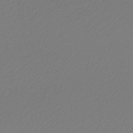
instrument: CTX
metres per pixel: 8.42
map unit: lHb
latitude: -44.9164
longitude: 65.1620
